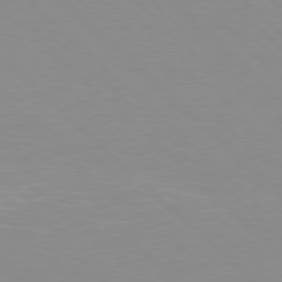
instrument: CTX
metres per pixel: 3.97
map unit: Hpe
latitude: 77.5749
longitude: -161.1214
